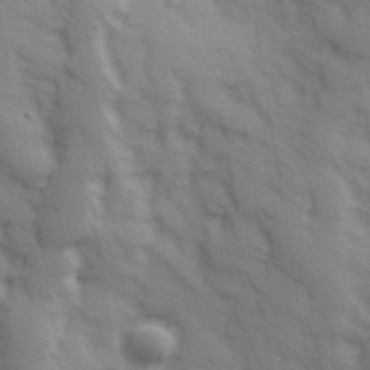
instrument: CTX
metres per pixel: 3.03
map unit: Hve
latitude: 32.7246
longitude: 150.0850
